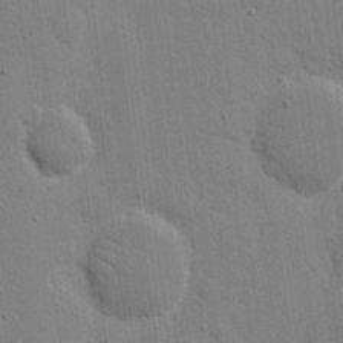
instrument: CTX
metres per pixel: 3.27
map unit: eHh
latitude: 8.1956
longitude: -67.7638
